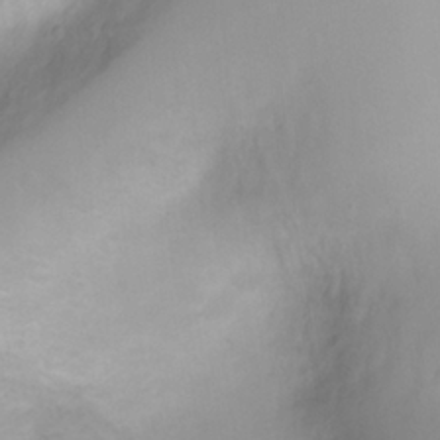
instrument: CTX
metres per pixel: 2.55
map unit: Ht
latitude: -1.0109
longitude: -19.6127
